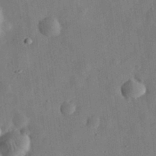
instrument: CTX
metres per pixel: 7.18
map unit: eHh
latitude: 32.7624
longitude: -75.8583
